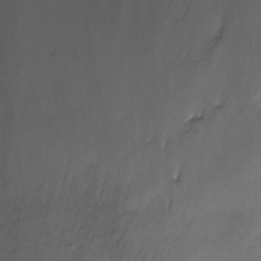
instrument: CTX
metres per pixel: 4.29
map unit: Nhu
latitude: -7.4076
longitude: -40.5545
